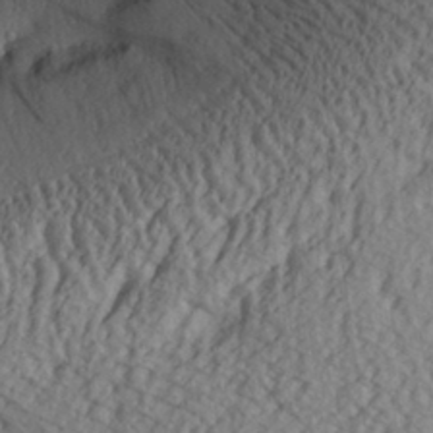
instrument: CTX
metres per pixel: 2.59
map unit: Aa
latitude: 30.5357
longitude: -133.8583
